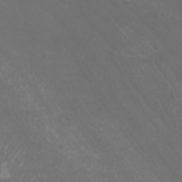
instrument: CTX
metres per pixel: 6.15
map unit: Htu
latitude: -5.1809
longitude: -74.2523
